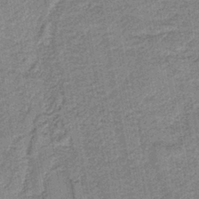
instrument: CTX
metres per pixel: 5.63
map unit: eAb
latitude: -39.1809
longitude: 52.6896
